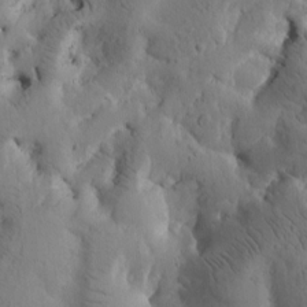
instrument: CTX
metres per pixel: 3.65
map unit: Htu
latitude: -2.2361
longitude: 170.5574
